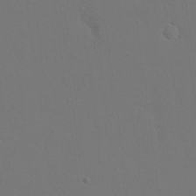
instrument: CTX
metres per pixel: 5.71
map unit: eHh
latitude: 18.8569
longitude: -67.1025
